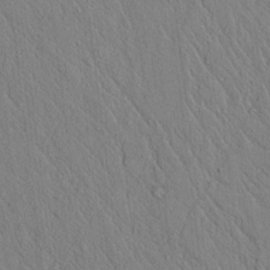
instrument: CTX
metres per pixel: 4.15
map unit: lAvf
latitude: 6.5924
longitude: 160.3306
